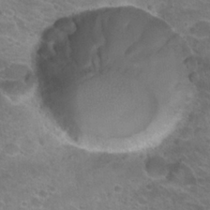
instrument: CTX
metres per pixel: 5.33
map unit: Hto
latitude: 25.7260
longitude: -29.9150
